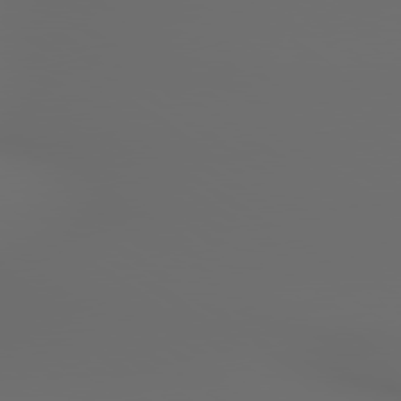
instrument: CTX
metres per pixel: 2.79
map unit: lApd
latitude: 79.4049
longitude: 176.1228
